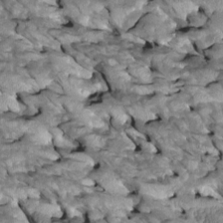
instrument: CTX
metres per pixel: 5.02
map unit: Htu
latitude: 1.5560
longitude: 144.9731
